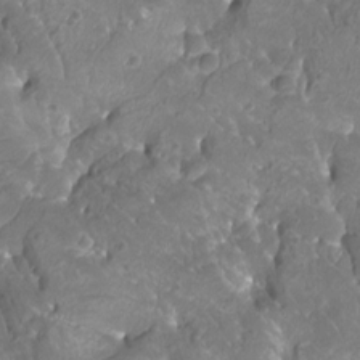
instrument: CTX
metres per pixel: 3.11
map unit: Htu
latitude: -12.4818
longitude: -72.0255
